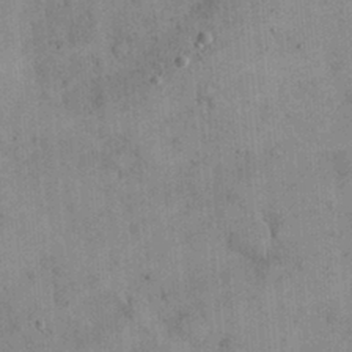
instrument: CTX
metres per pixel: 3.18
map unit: eHh
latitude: 24.8380
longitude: -65.0269
